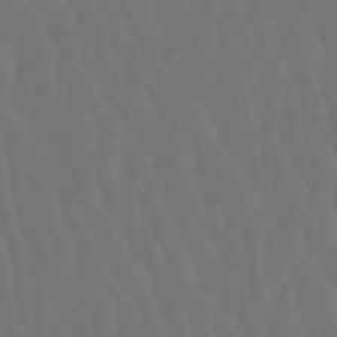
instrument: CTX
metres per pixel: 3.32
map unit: lHb
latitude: -47.8044
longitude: 79.2754
